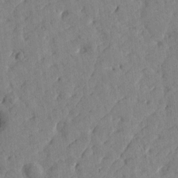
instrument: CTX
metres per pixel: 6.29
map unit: Htu
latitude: 1.4426
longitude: 179.5588
